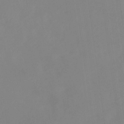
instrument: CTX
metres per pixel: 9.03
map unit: eHb
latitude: -37.3320
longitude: 75.2565
